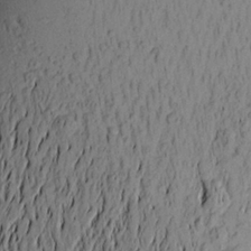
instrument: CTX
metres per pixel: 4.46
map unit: Aa
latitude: 22.0444
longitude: -149.4993
